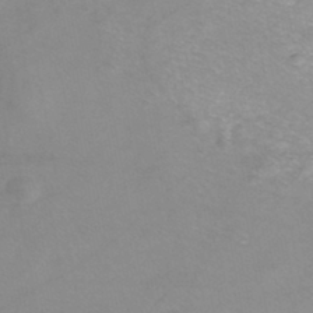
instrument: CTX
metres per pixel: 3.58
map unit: eHh
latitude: -45.4832
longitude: -30.0822
